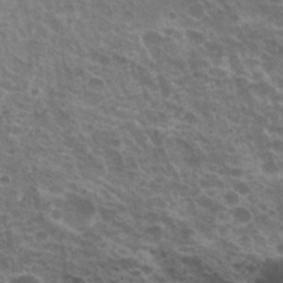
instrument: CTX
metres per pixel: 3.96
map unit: Hto
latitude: 19.8772
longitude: -32.0822
